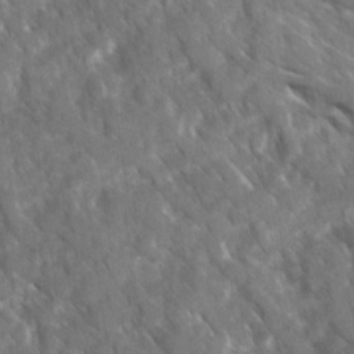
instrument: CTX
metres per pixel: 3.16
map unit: Ave
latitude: 17.3671
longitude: -130.7814
